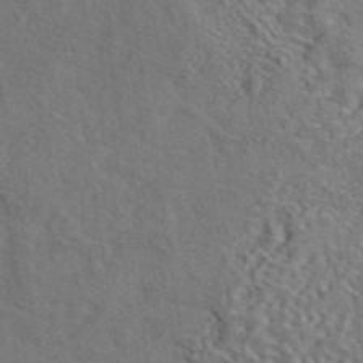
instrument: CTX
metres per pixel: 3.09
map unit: eAb
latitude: 43.1403
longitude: 111.0108
